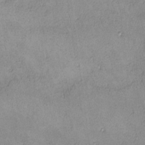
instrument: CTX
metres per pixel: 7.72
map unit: lHvf
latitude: -13.9178
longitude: -103.8016
